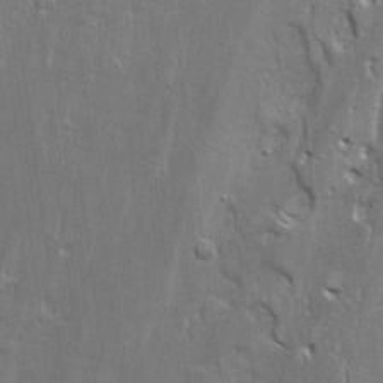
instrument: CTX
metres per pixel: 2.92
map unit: Ave
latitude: 19.7638
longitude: -127.6127
